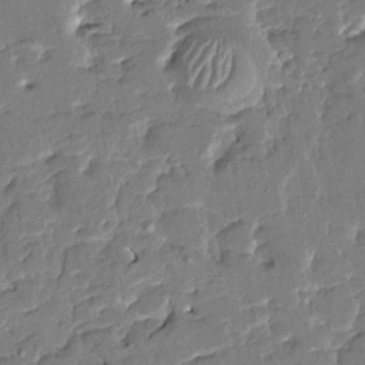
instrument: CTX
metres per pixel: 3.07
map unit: HNhu
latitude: 6.7057
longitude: -5.6694
